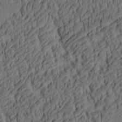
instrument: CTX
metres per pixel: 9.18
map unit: lAa
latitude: 4.6679
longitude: -115.4048
